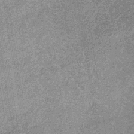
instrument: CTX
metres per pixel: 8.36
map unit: lHb
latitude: -37.0486
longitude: 65.7478
